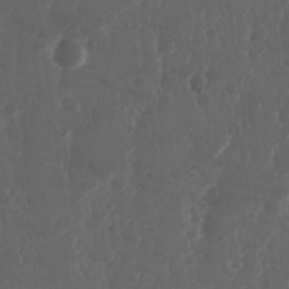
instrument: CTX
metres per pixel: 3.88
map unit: Nhu
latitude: 28.9136
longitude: -57.0080
